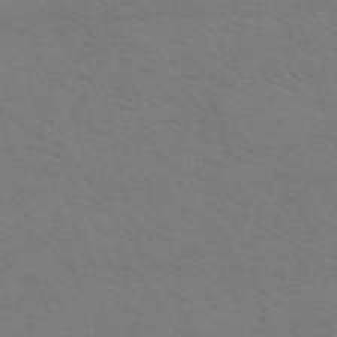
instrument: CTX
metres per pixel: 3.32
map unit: ANa
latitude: 51.0458
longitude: -70.7813
